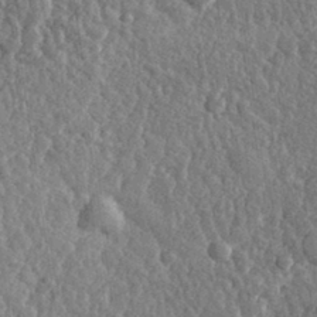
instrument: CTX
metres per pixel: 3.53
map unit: eHh
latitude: 32.5357
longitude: -79.5560
